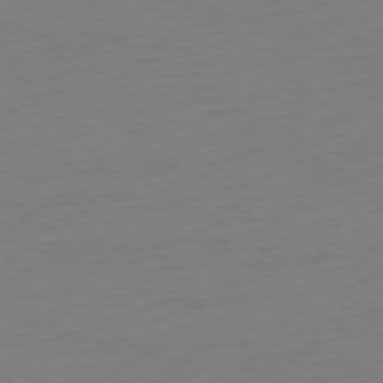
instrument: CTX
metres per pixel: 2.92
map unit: Ap
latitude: -78.7085
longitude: -68.5357
